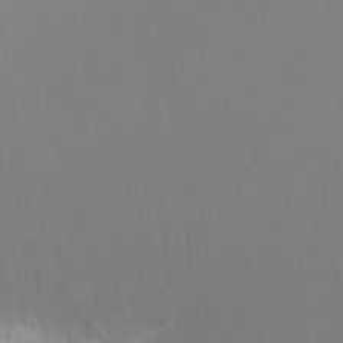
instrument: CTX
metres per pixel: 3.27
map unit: Nhu
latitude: -8.5196
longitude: -78.7058
